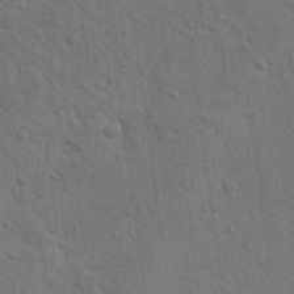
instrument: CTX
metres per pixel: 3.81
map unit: lAvf
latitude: -8.6896
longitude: -120.6491
